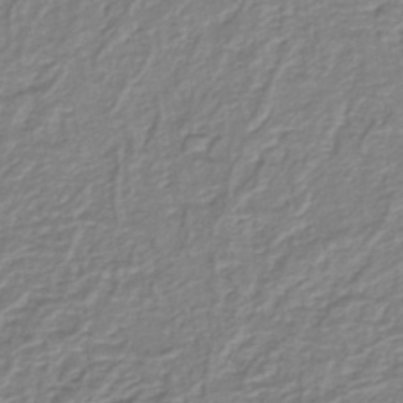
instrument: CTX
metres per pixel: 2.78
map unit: lHb
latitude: -41.8233
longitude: 61.9178
